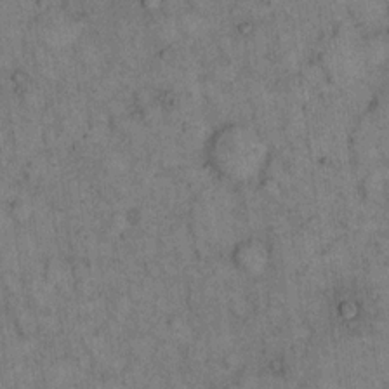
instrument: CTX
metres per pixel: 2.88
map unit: eHh
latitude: 15.7828
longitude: -65.4804
